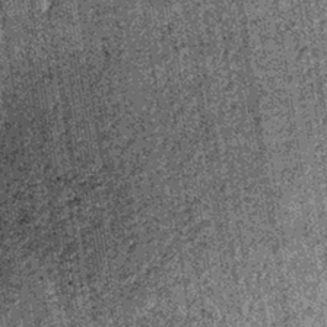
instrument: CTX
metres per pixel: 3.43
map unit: lHb
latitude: -37.5399
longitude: 67.2187
